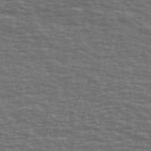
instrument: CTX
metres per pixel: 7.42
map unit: Ave
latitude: 39.3104
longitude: -113.8205
